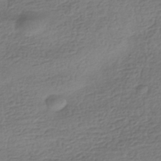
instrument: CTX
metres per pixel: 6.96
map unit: HNhu
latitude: -42.7652
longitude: 99.9178
